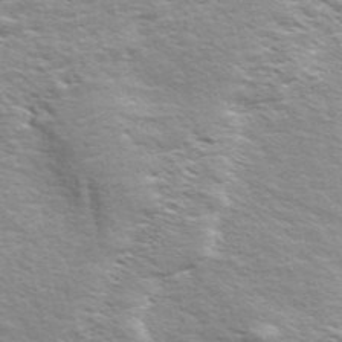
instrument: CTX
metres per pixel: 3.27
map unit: ANa
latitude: 49.6127
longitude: -74.7813
